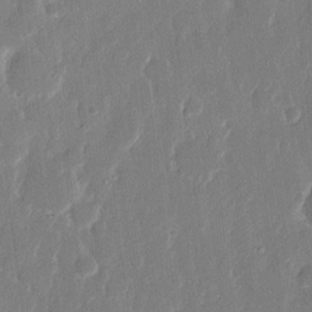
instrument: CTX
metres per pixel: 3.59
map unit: eHh
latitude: 13.4616
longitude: -70.6301
